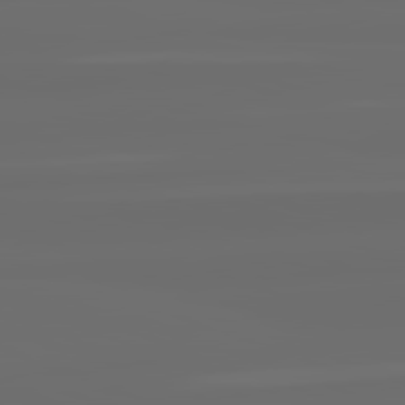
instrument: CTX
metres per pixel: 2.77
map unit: lApd
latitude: 82.3467
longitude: -166.5545
